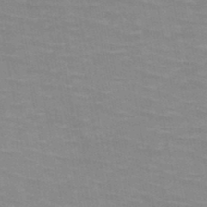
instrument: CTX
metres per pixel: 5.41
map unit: HNb
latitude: -47.5588
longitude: -47.2726
